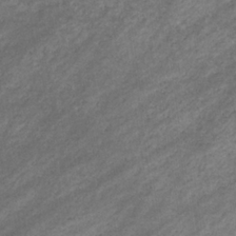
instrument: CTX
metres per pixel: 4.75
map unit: eHb
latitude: -32.5574
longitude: 70.6330
